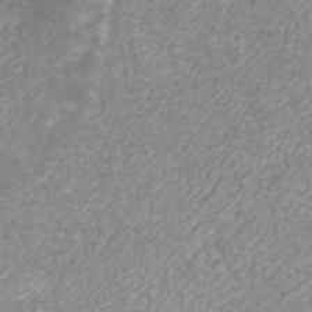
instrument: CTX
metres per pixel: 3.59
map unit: ANa
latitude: 42.1956
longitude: 28.6707
